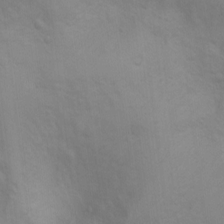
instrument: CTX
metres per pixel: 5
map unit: Ht
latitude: 3.6127
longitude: -28.0444
